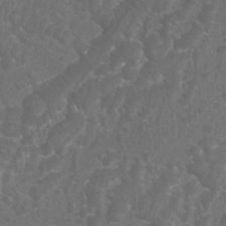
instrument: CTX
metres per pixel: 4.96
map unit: Htu
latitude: -10.5952
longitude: -73.5938
